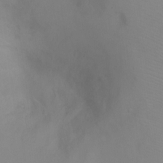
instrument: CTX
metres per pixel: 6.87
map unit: Ht
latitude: -4.6896
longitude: -28.0633
